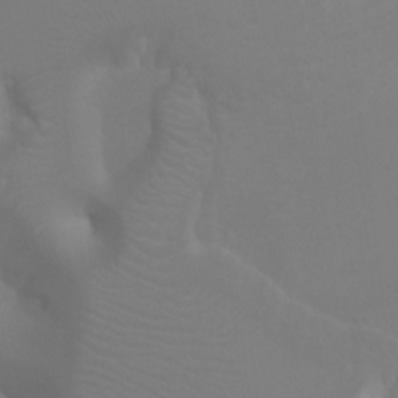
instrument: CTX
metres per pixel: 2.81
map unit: Ht
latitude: -4.7274
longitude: -24.8191
